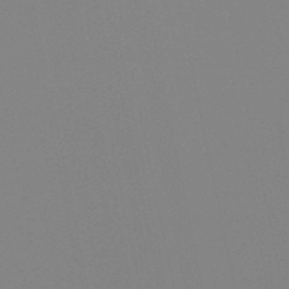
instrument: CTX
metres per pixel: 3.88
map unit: lHb
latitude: -49.0865
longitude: 70.1417
